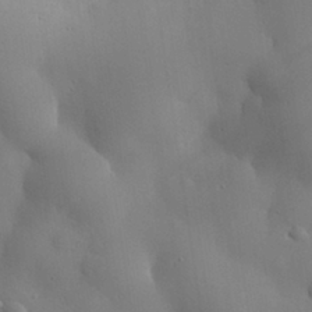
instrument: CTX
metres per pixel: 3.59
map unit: eHh
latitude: 29.9150
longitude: -81.9150
